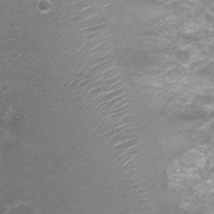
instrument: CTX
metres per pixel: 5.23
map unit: Nhu
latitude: 3.7071
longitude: -17.5371
